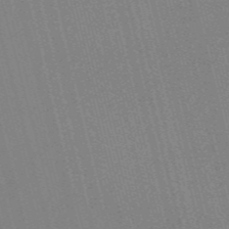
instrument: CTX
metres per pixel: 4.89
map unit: Nve
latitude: -57.8233
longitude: 62.0850
